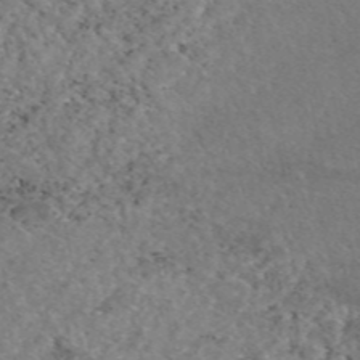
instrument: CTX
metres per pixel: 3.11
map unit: eAb
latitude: 47.4427
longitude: 113.6722
